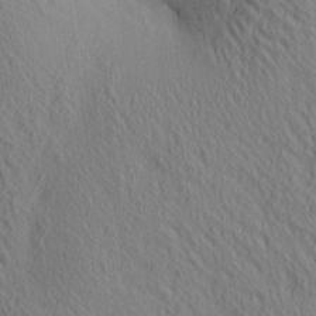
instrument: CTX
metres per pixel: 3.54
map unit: lAa
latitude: 4.7246
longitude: -117.0647
